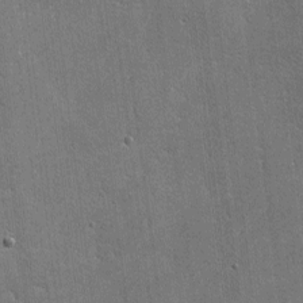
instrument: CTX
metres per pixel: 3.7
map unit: lHvf
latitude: -9.1431
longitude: -101.1403
